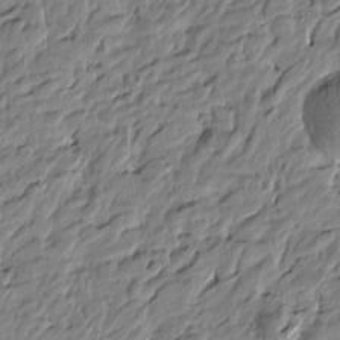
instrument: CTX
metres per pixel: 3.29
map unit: Htu
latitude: -4.4251
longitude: 179.4832
